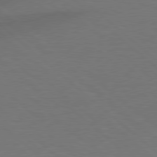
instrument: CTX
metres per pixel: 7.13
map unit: Hpe
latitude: 78.2901
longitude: -150.5168
